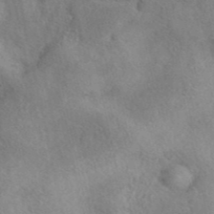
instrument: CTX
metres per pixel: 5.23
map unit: eAb
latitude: 40.4978
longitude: 109.3699
